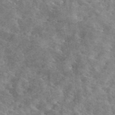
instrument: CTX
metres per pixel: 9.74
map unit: eAb
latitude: 44.7624
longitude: 124.8408
